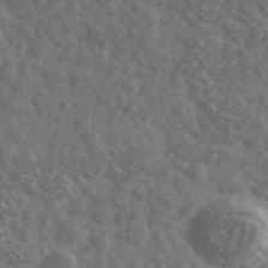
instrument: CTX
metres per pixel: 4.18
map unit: Ave
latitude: 38.4790
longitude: -106.7624
